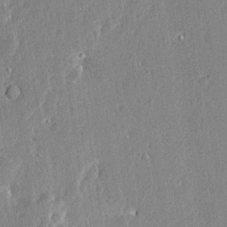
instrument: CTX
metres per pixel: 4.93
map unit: Ave
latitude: 13.0648
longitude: -137.2915
